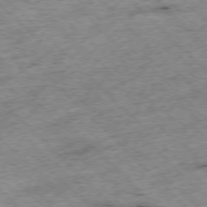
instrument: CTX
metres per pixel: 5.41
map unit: Hpe
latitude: -76.9920
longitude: -15.1593
